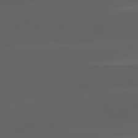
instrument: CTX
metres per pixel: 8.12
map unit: lApd
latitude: 82.8946
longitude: -135.0269
